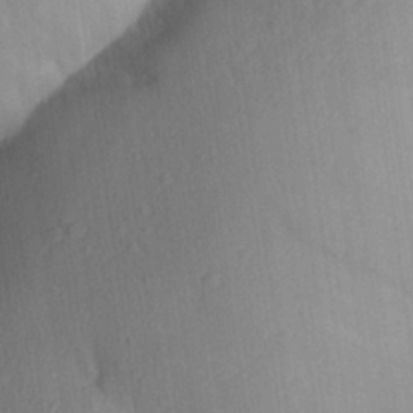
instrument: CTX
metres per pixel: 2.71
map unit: Aa
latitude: 27.9339
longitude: -144.5734
